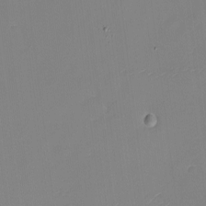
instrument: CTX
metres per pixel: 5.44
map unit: Nhu
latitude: -9.1053
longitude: -85.1214
